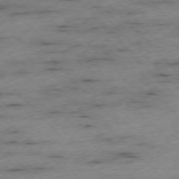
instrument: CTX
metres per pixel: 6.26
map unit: Ap
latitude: -76.4629
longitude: -89.2537
